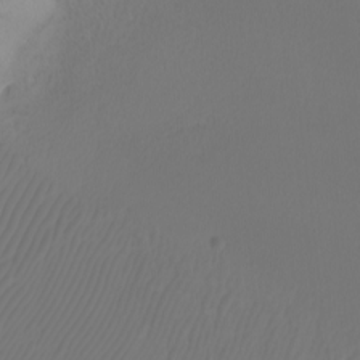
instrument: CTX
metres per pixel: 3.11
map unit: Nhu
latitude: -7.2943
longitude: -95.2537
